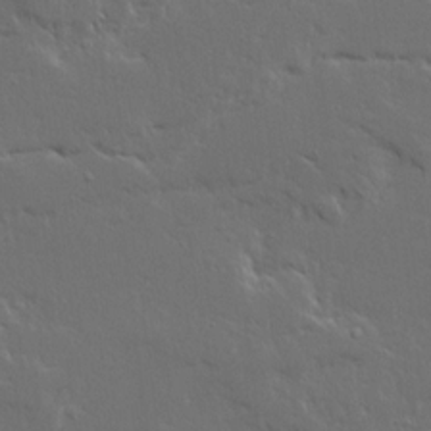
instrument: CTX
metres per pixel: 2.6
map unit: Ave
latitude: 14.8947
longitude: -139.1970
